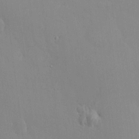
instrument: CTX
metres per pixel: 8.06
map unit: HNhu
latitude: 5.9906
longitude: 1.0865
